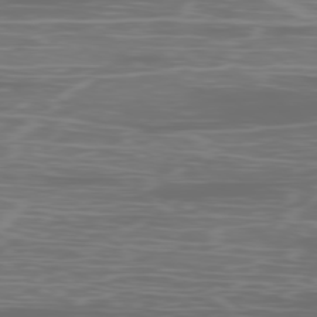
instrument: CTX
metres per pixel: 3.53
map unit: Ap
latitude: -79.2754
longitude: -59.7639
